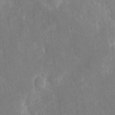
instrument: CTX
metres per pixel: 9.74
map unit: eHh
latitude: 5.7261
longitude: -70.2711
